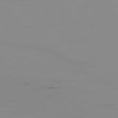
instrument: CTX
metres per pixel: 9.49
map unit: Ap
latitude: -77.4076
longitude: -67.0836
